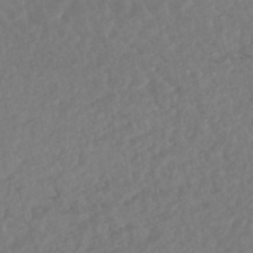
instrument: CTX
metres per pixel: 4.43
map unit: HNhu
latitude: -45.7856
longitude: 96.8975
